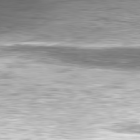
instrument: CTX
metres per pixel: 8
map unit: Hpe
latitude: -81.0487
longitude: 19.1242
